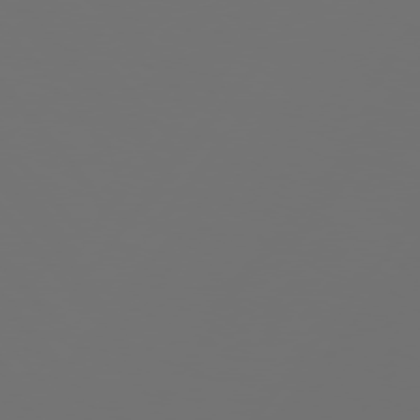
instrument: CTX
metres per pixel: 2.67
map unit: Hpe
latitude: 76.1577
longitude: -140.9324
